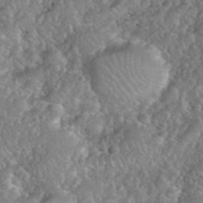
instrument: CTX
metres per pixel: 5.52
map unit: eHh
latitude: 39.7827
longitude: -58.6868
